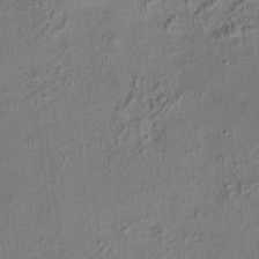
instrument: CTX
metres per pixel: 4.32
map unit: HNhu
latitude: 7.0458
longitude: 15.5399
